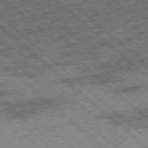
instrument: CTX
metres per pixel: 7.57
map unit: Ap
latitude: -78.2361
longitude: -49.1970
